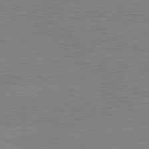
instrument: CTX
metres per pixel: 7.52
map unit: lApd
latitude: 80.3278
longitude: -126.2523
